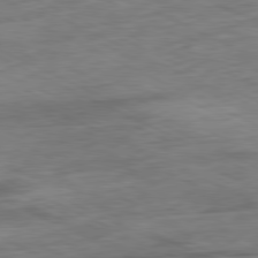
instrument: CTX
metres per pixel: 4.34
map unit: Ap
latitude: -80.9731
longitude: -91.5371
